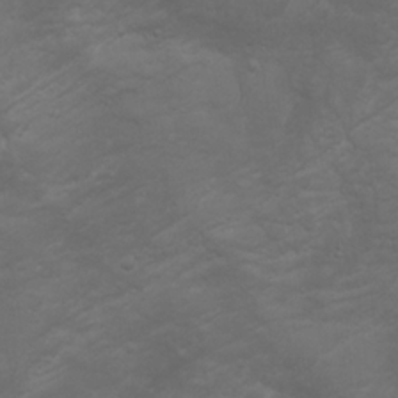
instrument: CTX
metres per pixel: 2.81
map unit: Aa
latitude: -3.5021
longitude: -72.8758
